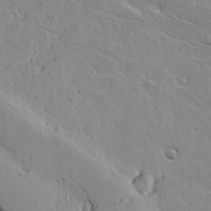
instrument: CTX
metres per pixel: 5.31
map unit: lAvf
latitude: 16.2900
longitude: -125.8772
